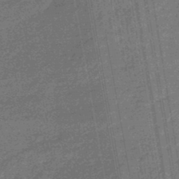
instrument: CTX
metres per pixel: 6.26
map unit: eHb
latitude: -45.6344
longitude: 87.2943
